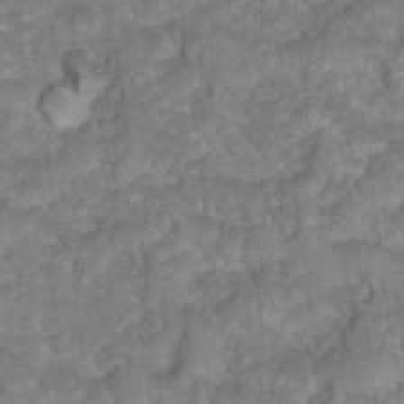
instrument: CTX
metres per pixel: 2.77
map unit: Hto
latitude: 18.7435
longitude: -35.8394
